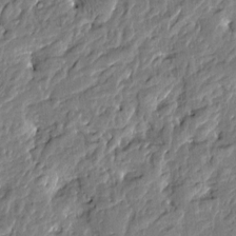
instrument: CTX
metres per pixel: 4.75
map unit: Htu
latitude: -3.0108
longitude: 179.0297
